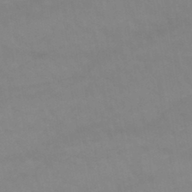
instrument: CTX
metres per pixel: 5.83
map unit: lHb
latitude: -43.7855
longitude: 67.1242
